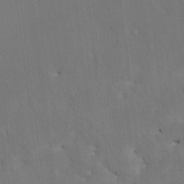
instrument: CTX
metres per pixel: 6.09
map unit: HNhu
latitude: 4.8569
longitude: 12.3495
